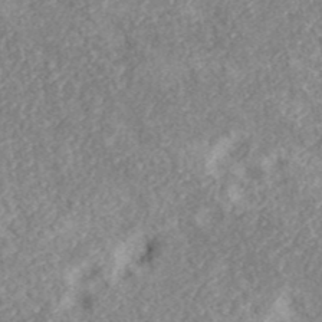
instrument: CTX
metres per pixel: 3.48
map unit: ANa
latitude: 40.8569
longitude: 18.1417
